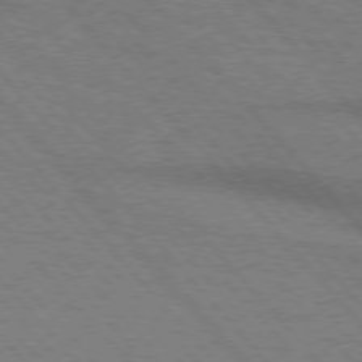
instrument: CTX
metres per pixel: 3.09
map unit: lApd
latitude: 75.9339
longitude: -84.6113
